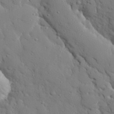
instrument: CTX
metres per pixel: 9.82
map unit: eHh
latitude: 27.0459
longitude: -78.3656
